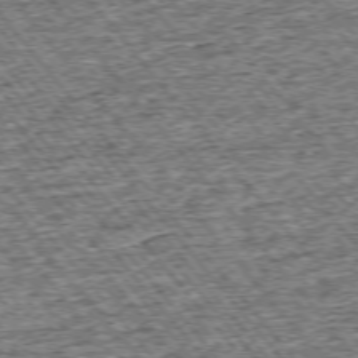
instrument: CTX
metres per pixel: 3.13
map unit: Ap
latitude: -75.3699
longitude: -91.4237
